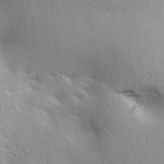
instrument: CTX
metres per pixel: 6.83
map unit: lAa
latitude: 18.4412
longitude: -138.4601
